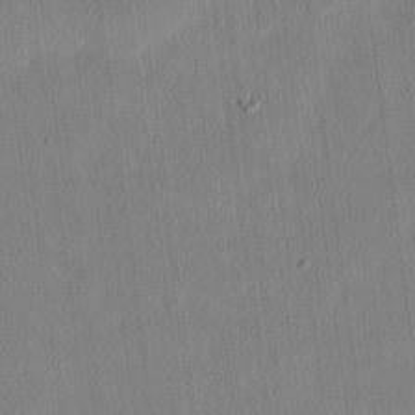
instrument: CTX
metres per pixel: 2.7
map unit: eHh
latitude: 17.9150
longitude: -69.9150
